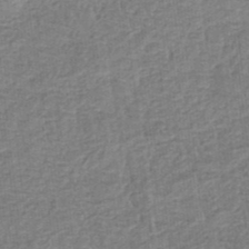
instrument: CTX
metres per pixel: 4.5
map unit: eHb
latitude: -35.5021
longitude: 79.4832
